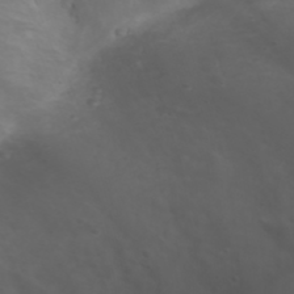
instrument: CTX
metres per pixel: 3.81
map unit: Nhu
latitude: 22.4034
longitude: -64.8758
